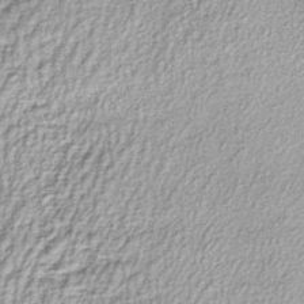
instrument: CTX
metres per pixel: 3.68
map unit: lHb
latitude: -38.4440
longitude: 67.7478
